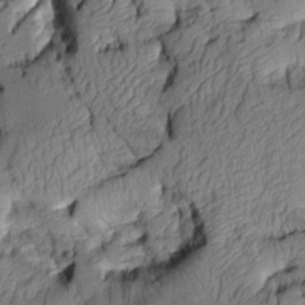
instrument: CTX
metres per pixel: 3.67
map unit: Aa
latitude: 7.5749
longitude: -128.5168
